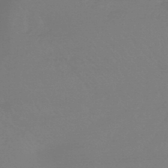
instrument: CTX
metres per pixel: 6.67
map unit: HNb
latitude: -45.0109
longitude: -44.0822
